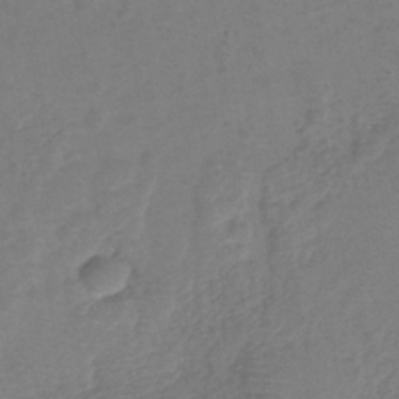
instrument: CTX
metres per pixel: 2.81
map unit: eHh
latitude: -40.1795
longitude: -28.6112
